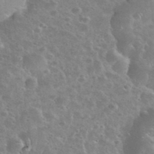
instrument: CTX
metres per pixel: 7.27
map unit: eHh
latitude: 35.8394
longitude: -60.4223
